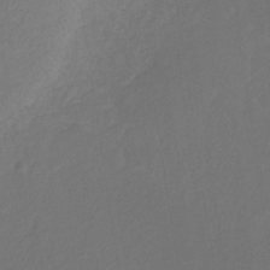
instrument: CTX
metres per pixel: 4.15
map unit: eHb
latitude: -30.5573
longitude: 68.1227
